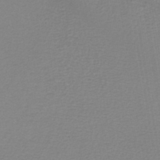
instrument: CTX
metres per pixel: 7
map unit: lHb
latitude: -42.4062
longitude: 71.2565
